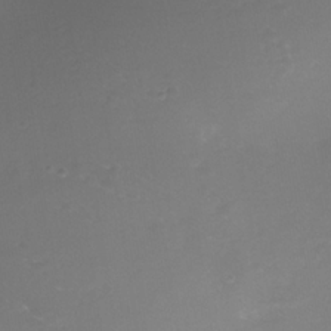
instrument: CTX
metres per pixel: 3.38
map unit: Nhe
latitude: -35.8422
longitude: -117.8017
